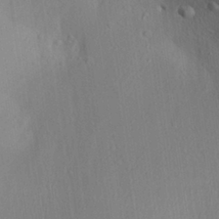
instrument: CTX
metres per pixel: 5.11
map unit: Aa
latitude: 26.9703
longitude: -137.3671
